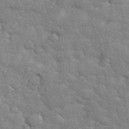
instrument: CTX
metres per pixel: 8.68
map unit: eHh
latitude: 35.1970
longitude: -65.5938
